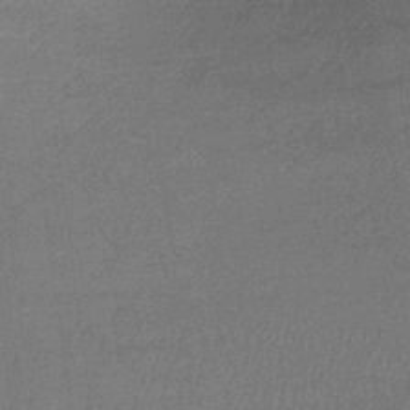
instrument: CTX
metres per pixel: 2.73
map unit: lHb
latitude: -44.0472
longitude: 66.7274
